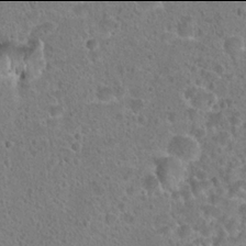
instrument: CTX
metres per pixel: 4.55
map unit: Hto
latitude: 21.9906
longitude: -48.5735
